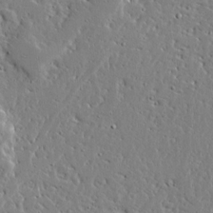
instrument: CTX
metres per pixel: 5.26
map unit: Ave
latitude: 13.4049
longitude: -138.2522
